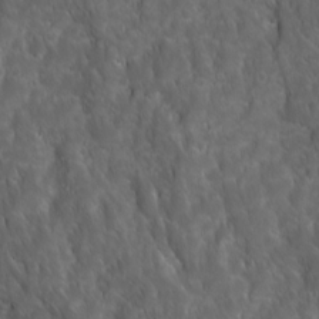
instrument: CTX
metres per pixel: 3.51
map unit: Ave
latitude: 15.9717
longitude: -132.4790
